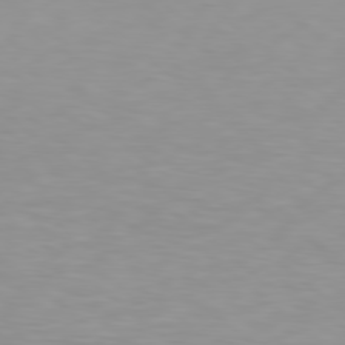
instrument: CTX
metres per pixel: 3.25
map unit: Hpe
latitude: 78.4223
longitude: -169.5749
